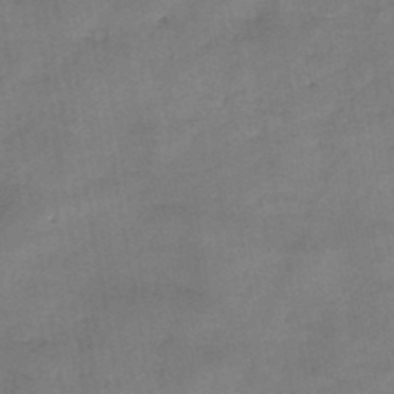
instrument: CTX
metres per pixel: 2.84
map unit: HNb
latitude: -46.8408
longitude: -38.0255
